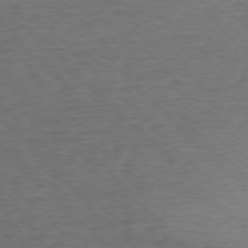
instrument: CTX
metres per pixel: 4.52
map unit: Ap
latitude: -76.6141
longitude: -94.3467
